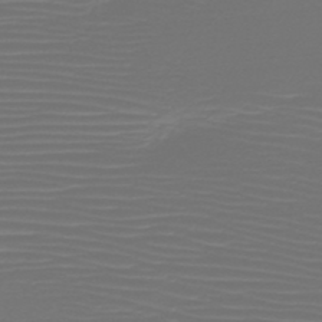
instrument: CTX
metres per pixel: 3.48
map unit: HNb
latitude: -47.8611
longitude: -44.8569
